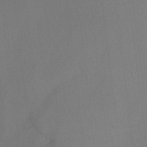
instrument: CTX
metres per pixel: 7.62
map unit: Nhu
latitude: -15.5399
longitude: -50.0822
